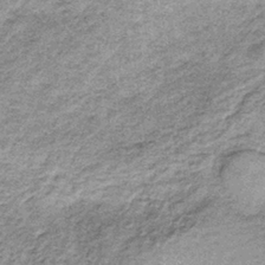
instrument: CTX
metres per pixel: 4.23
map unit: lHb
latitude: -36.4062
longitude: 64.8975
